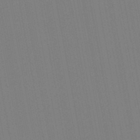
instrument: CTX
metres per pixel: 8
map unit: lHb
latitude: -46.7274
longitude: 71.8422
